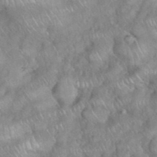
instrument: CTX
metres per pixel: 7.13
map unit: eHh
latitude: 38.7057
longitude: -58.2145
